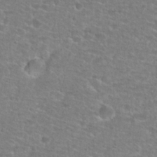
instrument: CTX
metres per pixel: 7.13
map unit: Hto
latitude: 25.4426
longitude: -48.4412
